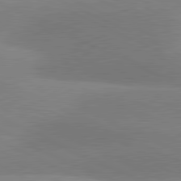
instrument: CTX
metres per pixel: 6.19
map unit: lApd
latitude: 80.9892
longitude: 125.7666
